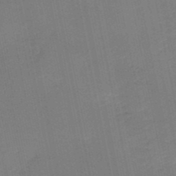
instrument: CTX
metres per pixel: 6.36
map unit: HNb
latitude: -50.1228
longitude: -50.0255
